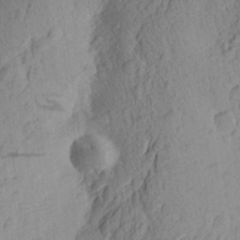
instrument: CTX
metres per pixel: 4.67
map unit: Aa
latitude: 25.2159
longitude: -145.8772
